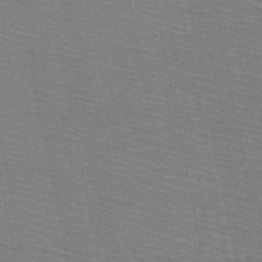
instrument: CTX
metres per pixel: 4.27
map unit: HNb
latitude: -48.6141
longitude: -41.1403
